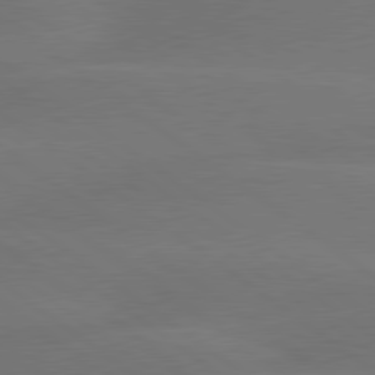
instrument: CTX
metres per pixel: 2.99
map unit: lApd
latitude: 79.7261
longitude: -89.5560
